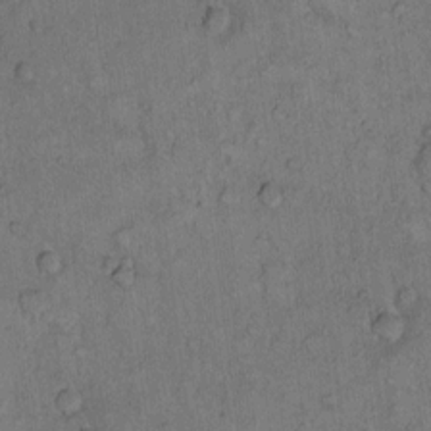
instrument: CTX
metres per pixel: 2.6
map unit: Hto
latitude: 11.8017
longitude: -58.1011
